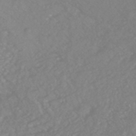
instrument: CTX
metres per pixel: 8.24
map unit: HNhu
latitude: -46.8219
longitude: 97.2754
